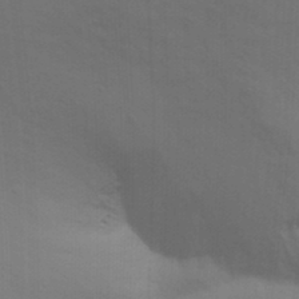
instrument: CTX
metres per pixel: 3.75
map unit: Nhu
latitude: 21.6505
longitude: -72.8758
